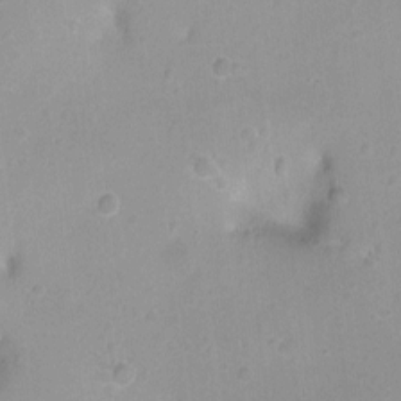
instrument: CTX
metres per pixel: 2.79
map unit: Ht
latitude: -8.1039
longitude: -21.4616
